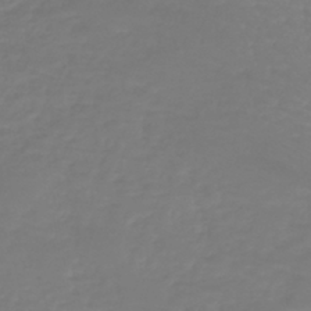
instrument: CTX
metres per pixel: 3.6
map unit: lHb
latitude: -40.9542
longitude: 67.1431
